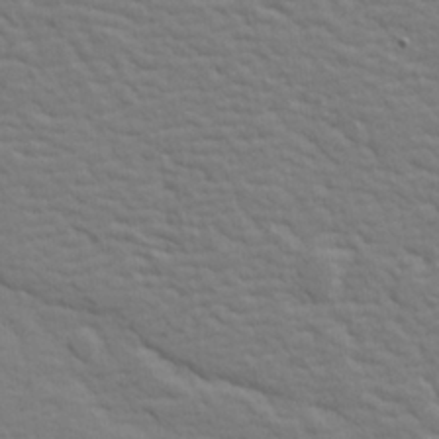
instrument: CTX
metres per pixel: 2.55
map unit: lHvf
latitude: 26.6491
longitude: 143.4832
